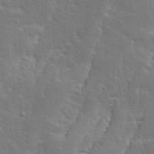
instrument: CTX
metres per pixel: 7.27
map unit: Ave
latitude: 13.5182
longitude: -135.4048
